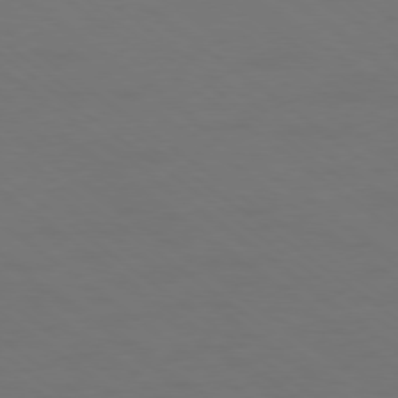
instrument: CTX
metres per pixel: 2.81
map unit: Ap
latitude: -79.0675
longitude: -62.3656
